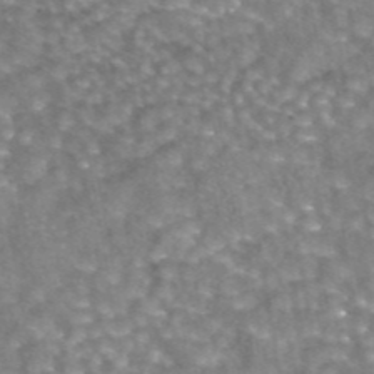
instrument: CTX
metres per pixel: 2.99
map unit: eAb
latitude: 44.4601
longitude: 104.7841
